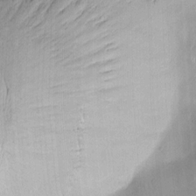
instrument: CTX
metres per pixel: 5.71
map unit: Ave
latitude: -9.6911
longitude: -122.7057
